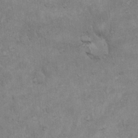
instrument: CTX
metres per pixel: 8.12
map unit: Hto
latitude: 18.3278
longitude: -61.1403
